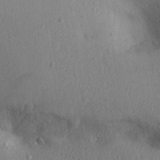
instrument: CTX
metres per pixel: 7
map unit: Aa
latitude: 29.4615
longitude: -146.7058
